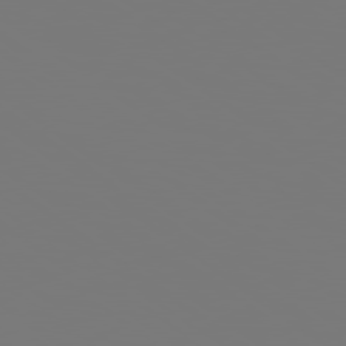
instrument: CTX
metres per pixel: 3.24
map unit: Hpe
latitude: 78.8947
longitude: -139.7072
